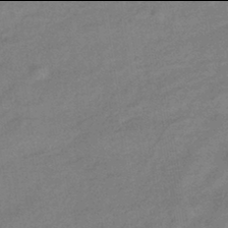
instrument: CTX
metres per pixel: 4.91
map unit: eHb
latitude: -42.0094
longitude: 83.8044
